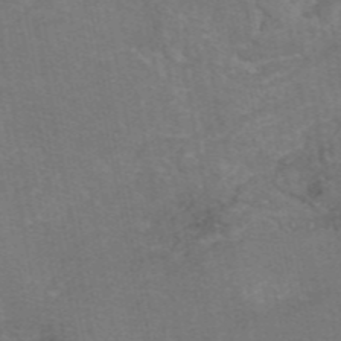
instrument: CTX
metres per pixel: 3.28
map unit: eAb
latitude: 47.2159
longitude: 104.5007
